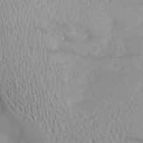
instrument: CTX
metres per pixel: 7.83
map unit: Aa
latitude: 20.5168
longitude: -145.0836
